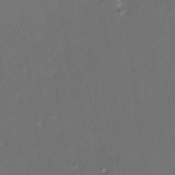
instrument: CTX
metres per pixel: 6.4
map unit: HNhu
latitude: 7.8016
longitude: 8.1795
